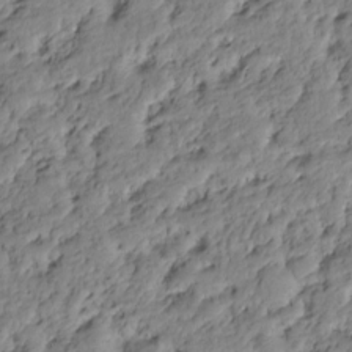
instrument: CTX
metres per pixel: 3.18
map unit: HNhu
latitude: -20.7274
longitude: 85.4643
